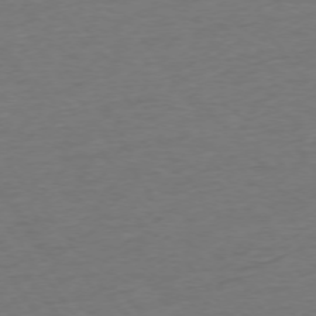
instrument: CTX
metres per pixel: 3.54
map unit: Ap
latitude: -74.9731
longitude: -89.8395
